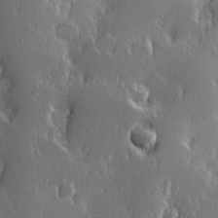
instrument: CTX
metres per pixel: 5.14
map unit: Hve
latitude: 23.4426
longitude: 146.2361
